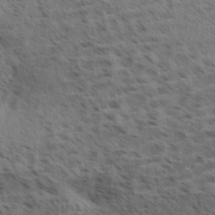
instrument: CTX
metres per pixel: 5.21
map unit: Aa
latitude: 32.9136
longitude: -140.6112
